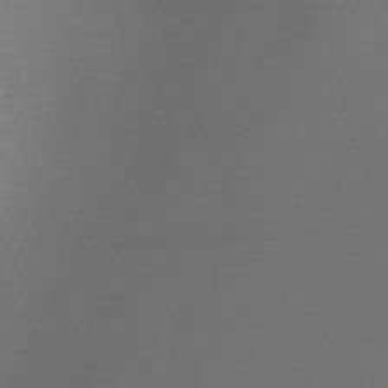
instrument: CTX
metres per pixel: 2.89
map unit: lHb
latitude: -40.7841
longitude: 72.4818
